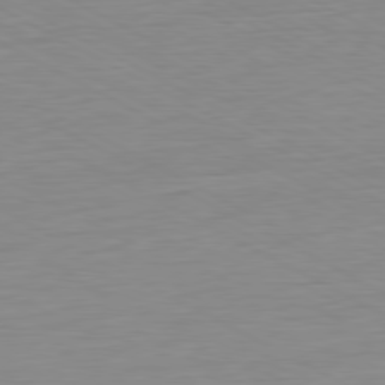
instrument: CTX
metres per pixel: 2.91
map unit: Ap
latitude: -80.7841
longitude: -78.2334
